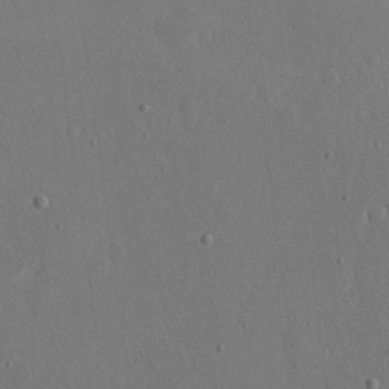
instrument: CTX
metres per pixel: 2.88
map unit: eHh
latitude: 16.4223
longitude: -70.1389
